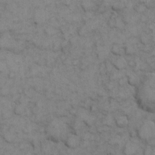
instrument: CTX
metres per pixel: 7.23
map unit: eHh
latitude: 7.4048
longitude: -65.0080
